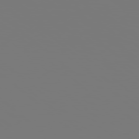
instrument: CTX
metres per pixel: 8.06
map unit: Hpe
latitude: 78.3279
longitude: -177.7260
